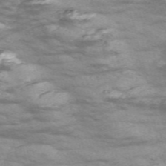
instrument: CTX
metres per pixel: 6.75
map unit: Nve
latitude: -58.1794
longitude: 54.3873
